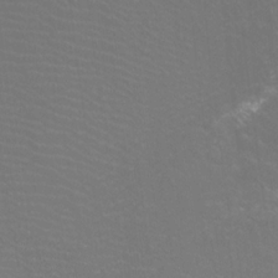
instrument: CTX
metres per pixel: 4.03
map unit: Htu
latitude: -11.6344
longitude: -71.9717
